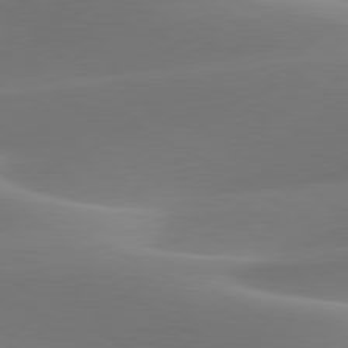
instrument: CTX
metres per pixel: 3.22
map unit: lApd
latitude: 79.9528
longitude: -94.0255
